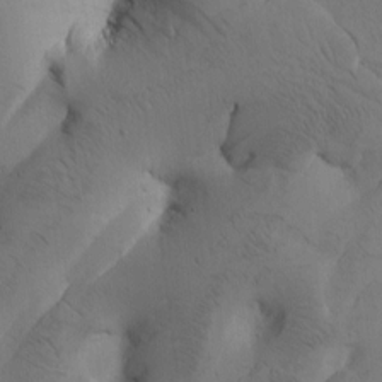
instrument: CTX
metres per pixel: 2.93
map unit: Htu
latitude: -0.6897
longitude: 171.2187
